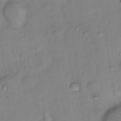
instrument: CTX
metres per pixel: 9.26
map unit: Hto
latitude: 15.3671
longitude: -39.9339
